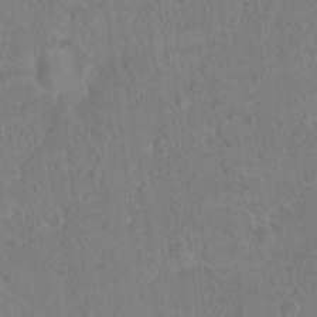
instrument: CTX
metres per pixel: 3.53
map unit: Hto
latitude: 17.2348
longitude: -39.9717
